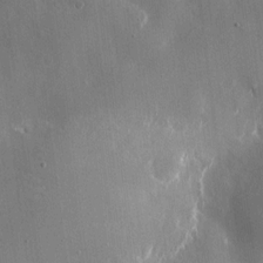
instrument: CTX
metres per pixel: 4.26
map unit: eHh
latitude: 10.4034
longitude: -69.6883
